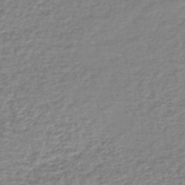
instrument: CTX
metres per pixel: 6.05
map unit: lHb
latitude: -40.8030
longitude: 71.6911
